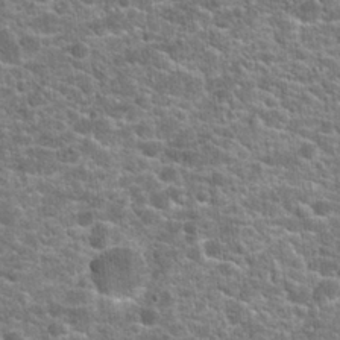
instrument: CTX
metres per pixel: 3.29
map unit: Hto
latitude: 21.1403
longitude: -44.3089
